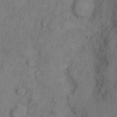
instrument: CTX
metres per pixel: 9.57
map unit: Hto
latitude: 5.1214
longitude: -60.9891
